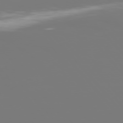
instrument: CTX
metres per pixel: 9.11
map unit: Hpe
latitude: 75.8394
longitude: -143.0459
